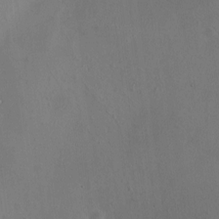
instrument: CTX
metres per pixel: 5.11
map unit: HNhu
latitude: 6.4601
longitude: 6.1605
